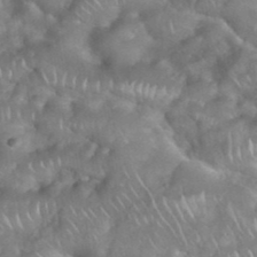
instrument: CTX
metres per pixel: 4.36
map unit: eHh
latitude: 38.7246
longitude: -58.5546
